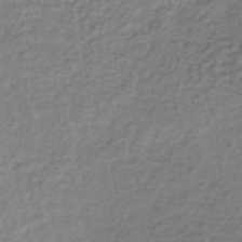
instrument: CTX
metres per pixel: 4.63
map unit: lHb
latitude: -36.5384
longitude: 60.3117
